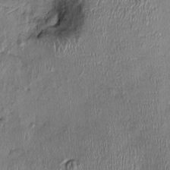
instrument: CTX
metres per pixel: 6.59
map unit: Nhu
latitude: -0.8219
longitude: -14.3279
